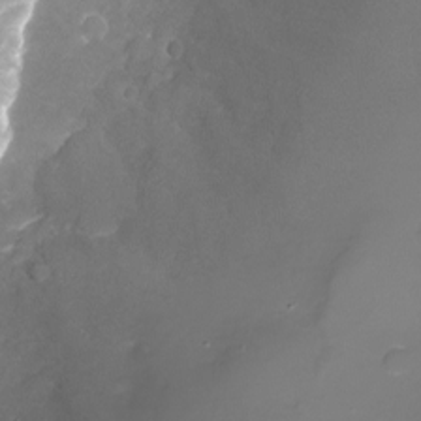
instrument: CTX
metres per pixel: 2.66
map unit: Nhu
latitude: -22.0661
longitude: -57.2536
